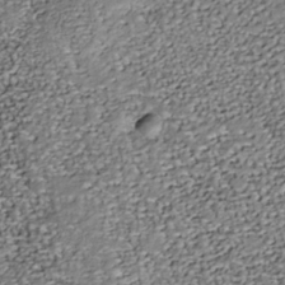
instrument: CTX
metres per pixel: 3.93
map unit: Nhu
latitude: -38.1228
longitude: -81.1592
